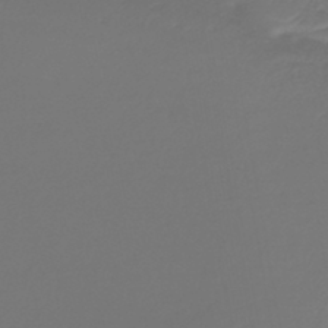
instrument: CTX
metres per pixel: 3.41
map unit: lHb
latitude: -43.6343
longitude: 77.8233
